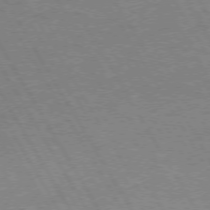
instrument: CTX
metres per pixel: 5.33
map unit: lApd
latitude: 72.6680
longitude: -56.9702
